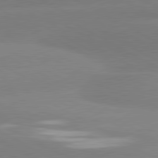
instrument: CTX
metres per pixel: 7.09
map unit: lApd
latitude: 80.7813
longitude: -153.1970
